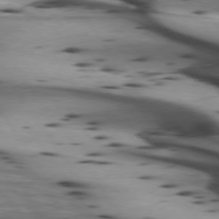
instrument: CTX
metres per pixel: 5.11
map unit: lApd
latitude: 74.2523
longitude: -64.4601
